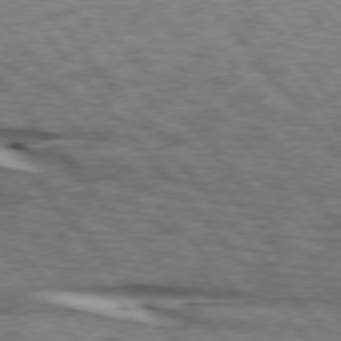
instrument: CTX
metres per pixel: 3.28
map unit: lApd
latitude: 75.8394
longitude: -82.1388
